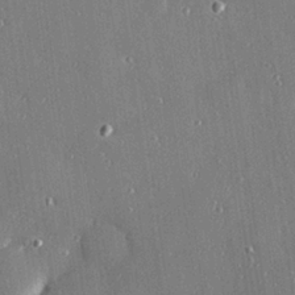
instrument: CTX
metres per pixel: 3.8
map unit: Hve
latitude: 27.0081
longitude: -90.2711
